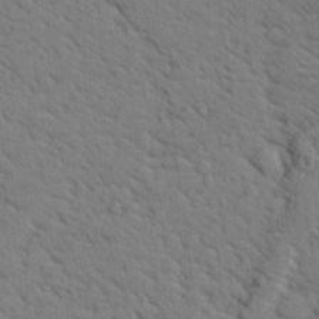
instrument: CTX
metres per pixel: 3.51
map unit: lHvf
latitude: 26.1389
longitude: 143.3131
